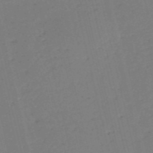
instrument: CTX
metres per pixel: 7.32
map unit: HNb
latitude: -53.9745
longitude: -39.9528
